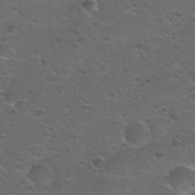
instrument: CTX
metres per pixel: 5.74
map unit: Hto
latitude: 23.8394
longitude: -50.1955
